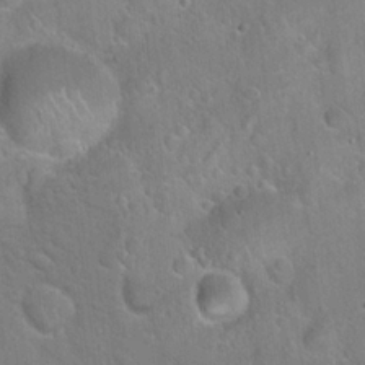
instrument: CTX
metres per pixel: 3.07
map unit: Hto
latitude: 21.6694
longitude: -52.0822
